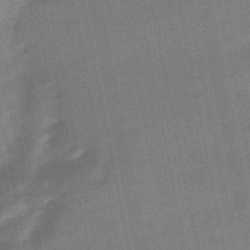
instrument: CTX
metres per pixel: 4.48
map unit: lHb
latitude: -48.4818
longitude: 74.6708
